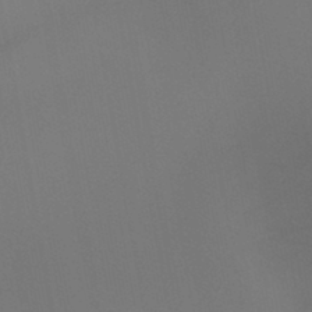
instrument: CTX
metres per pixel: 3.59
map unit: HNb
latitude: -44.7085
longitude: -44.5734
